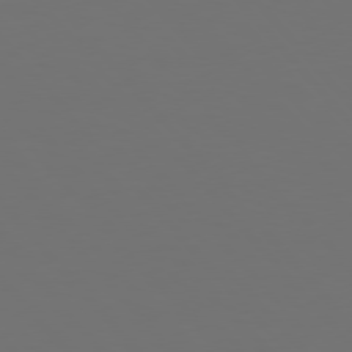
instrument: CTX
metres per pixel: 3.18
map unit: Hpe
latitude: 76.5168
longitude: -169.6883
